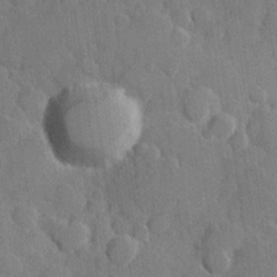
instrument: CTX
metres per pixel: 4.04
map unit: Hve
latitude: 24.0822
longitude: 149.4266
